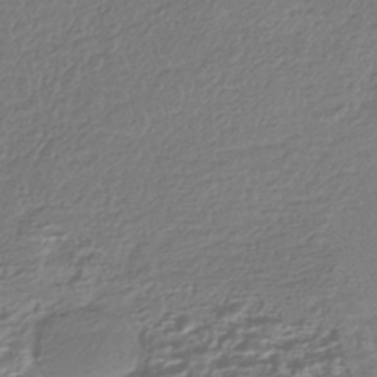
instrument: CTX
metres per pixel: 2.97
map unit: HNhu
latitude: -43.8800
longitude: 98.1417
